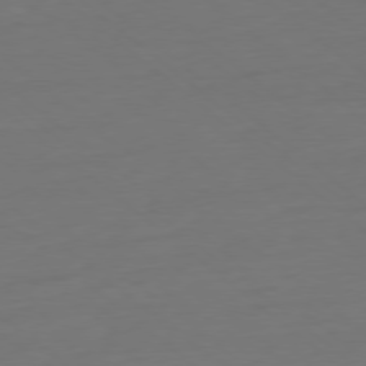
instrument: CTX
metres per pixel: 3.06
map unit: Ap
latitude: -78.5573
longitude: -76.9136
